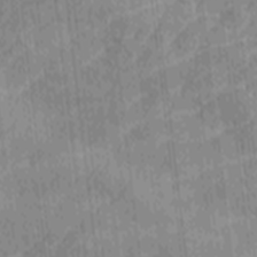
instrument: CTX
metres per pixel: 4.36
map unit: Ave
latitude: -8.8597
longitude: -123.0081
